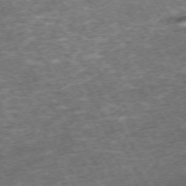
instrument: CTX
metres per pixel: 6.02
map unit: Hpe
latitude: -71.6155
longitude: 14.0094
